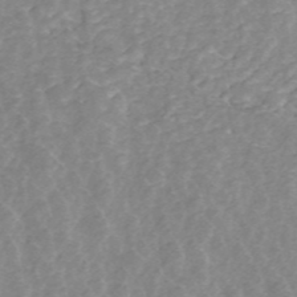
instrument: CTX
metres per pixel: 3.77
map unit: ANa
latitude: 45.1214
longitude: 24.8030
